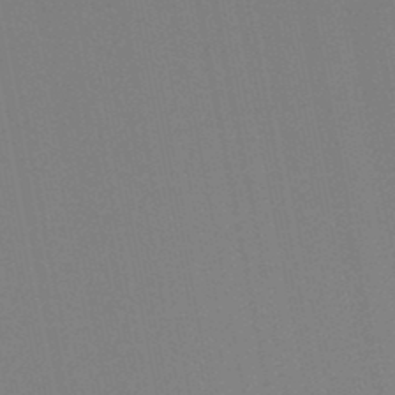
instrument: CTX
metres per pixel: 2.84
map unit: lHb
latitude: -48.5574
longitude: 75.8612
